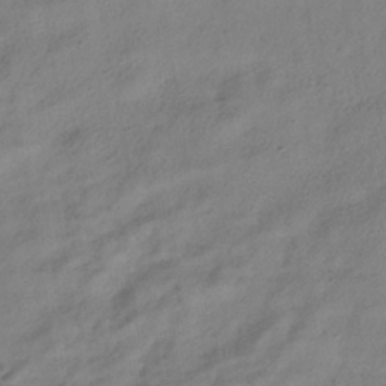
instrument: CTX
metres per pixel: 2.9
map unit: HNhu
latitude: -39.3132
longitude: 102.2551
